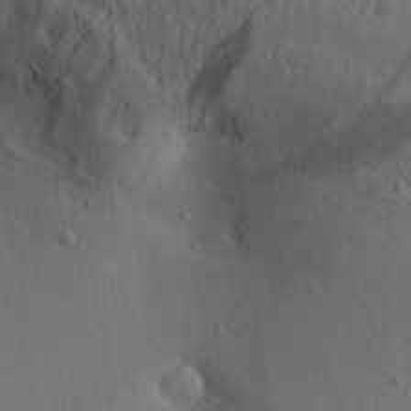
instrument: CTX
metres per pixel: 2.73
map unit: Aa
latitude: 30.3090
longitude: -140.4034
